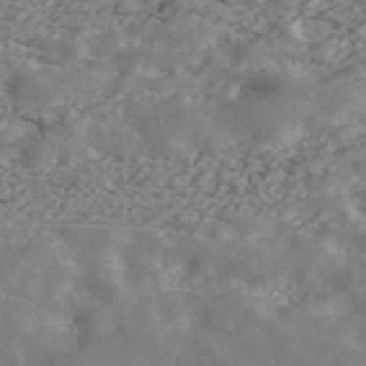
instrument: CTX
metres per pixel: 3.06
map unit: ANa
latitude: 43.6505
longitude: 47.3887
